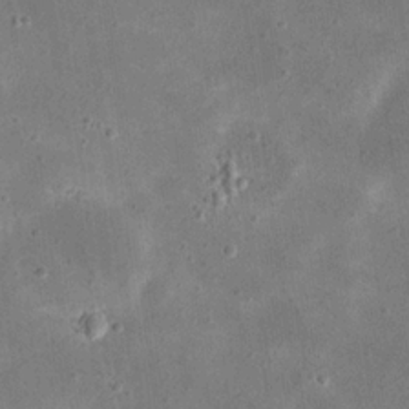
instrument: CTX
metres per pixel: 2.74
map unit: eHh
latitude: 21.2159
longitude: -66.6490
